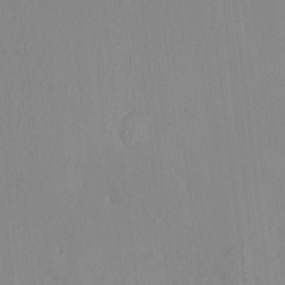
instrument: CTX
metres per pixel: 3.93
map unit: HNhu
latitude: 5.2726
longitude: 1.6533
